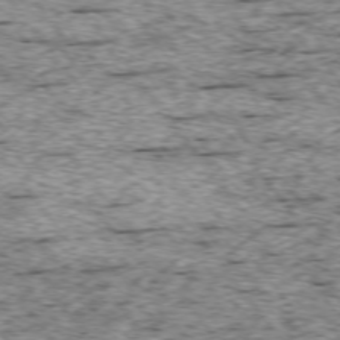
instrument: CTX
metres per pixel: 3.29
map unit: Ap
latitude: -74.9731
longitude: -87.3104
